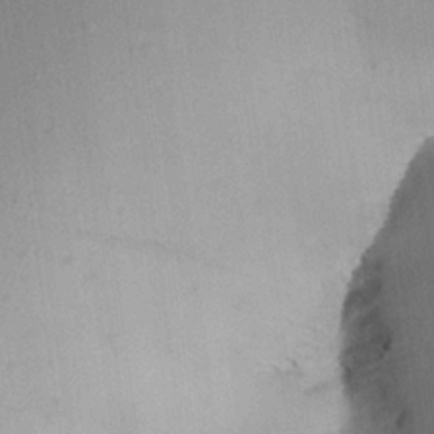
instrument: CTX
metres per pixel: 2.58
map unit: Aa
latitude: 21.7450
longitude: -147.1592
